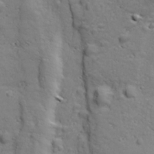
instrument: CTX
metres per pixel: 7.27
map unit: Ave
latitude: 18.3845
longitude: -132.7435
